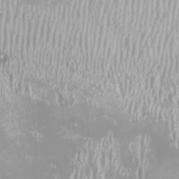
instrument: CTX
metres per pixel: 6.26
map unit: Htu
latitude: -8.7085
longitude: -76.6301
